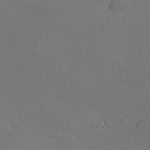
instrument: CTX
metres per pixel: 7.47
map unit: lHvf
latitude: 27.0648
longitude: 142.3495
